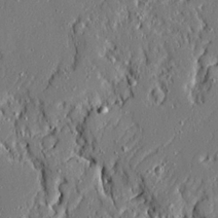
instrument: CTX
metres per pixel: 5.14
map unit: Ave
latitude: 21.1970
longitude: -128.0255
